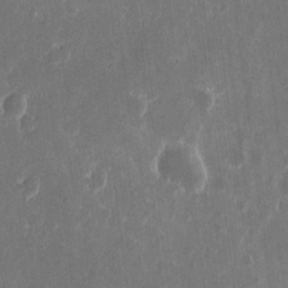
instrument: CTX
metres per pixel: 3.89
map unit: eHh
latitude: 10.6113
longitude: -71.4048
